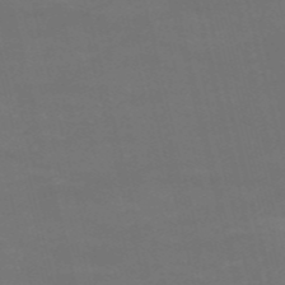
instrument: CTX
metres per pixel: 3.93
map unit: HNb
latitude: -54.0850
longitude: -37.5560
